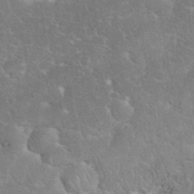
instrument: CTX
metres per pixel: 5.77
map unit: eHh
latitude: 35.4615
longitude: -64.3278
